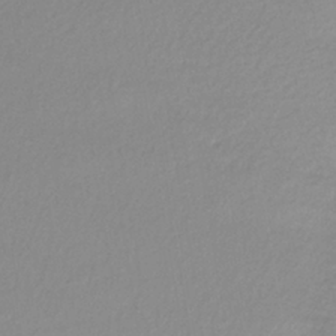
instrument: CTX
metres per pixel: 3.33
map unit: lHb
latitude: -39.4644
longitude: 71.3321
